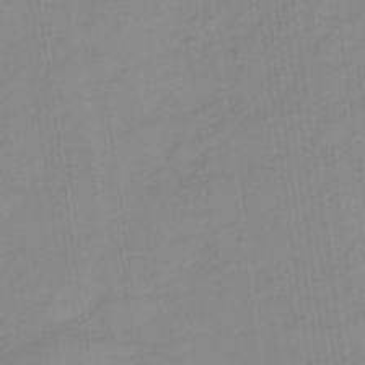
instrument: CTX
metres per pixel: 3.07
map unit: HNb
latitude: -35.8989
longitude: 51.5777
